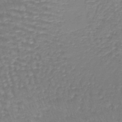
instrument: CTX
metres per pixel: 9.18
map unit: lHb
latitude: -41.0108
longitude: 65.3888
